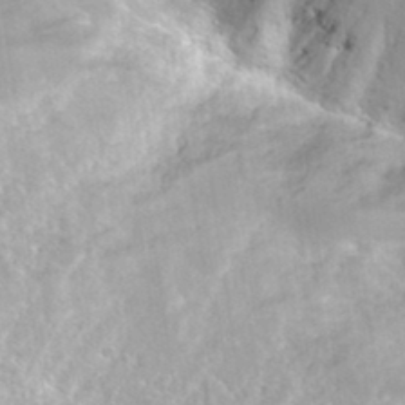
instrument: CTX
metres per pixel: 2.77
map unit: Hto
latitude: 34.0444
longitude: -43.0081
